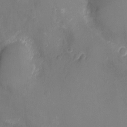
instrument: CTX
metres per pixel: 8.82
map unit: Ht
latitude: -9.8233
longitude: -20.9325
